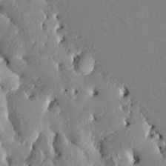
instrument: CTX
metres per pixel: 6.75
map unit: HNhu
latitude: 7.0836
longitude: -2.4601
